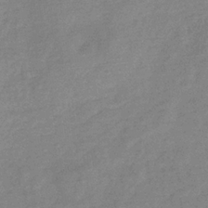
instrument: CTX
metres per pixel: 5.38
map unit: eHb
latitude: -34.2173
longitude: 75.2376
